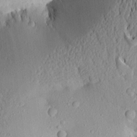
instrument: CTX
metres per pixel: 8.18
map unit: Aa
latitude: 20.5546
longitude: -147.8962
